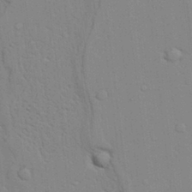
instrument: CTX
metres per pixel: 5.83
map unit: lAvf
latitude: 24.3467
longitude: -111.7828
